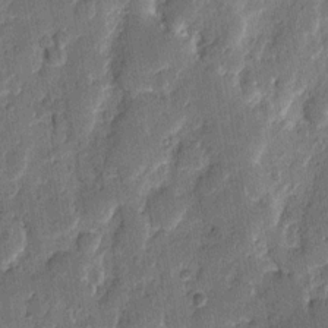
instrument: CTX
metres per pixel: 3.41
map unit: eHh
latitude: 9.1214
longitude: -66.4979
